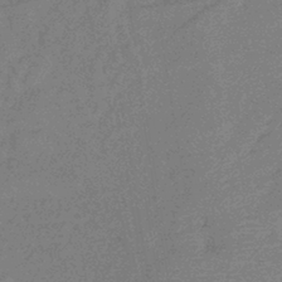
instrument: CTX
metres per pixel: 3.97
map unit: lHb
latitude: -40.3495
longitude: 77.6344
